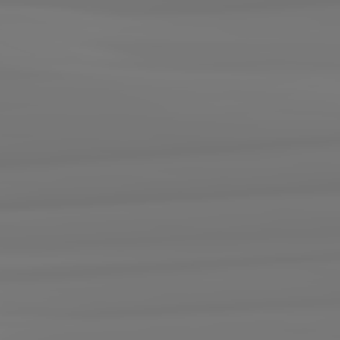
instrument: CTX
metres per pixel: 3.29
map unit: lApd
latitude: 82.4601
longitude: 170.9542
